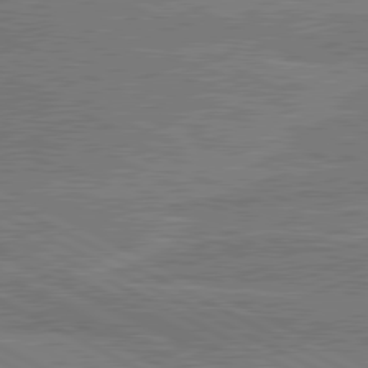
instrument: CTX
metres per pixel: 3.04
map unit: lApd
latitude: 80.7624
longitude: 140.9919
